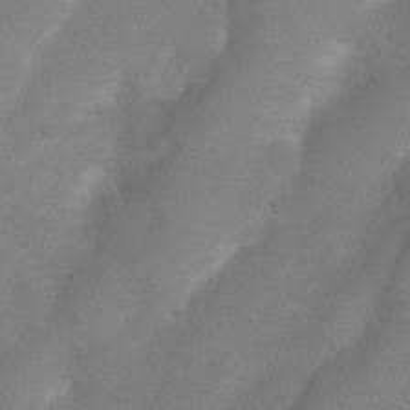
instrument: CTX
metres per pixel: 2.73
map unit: Nhu
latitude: 4.2900
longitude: -25.0836
